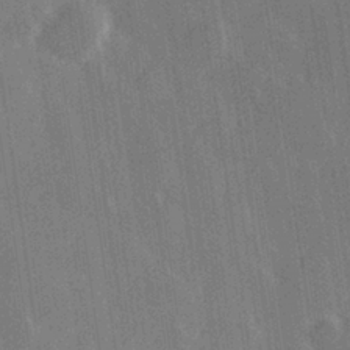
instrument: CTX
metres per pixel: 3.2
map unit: Hve
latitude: 28.4034
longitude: 147.1431
